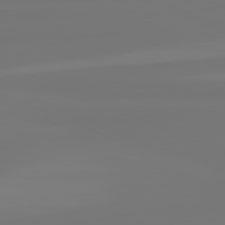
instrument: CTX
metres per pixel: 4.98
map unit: lApd
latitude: 81.7261
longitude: -176.6301
